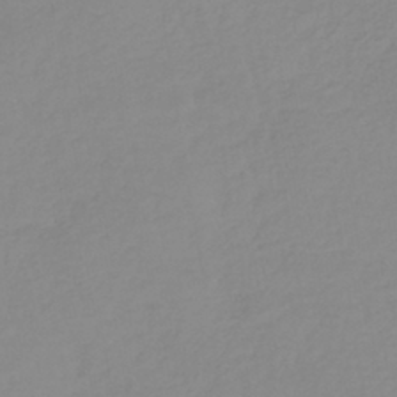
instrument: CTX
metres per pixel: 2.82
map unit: lHb
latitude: -40.6140
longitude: 68.1983
